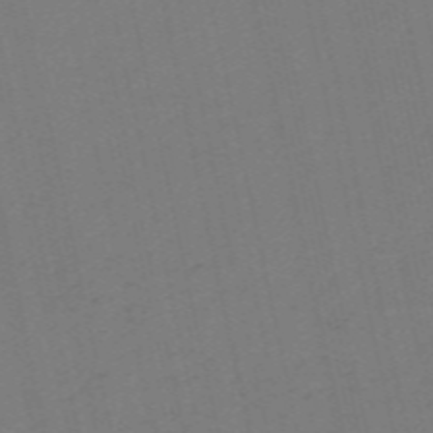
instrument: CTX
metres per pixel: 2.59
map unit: Nve
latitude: -57.6155
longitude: 50.4818
